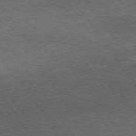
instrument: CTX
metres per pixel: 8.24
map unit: Hpe
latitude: 73.8206
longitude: -143.3293
